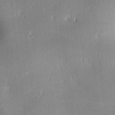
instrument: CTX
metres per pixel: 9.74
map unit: lAa
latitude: 1.8583
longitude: -117.2915
